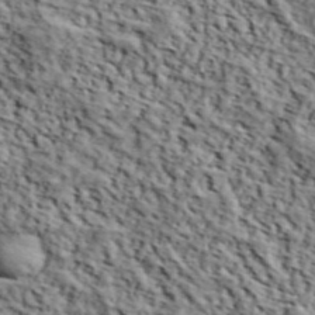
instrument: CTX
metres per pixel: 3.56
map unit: lHvf
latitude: 39.4237
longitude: -87.3104
